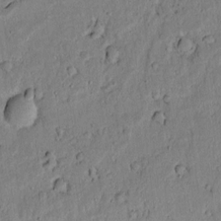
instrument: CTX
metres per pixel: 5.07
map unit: lAvf
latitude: 7.4048
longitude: 169.6721
